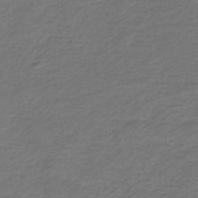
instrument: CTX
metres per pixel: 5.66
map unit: HNb
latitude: -43.4643
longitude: 52.1039
